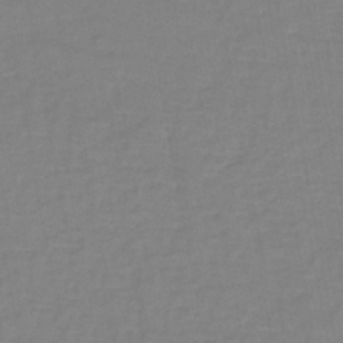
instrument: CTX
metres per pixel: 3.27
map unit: eHh
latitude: -43.0675
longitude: -31.3860
